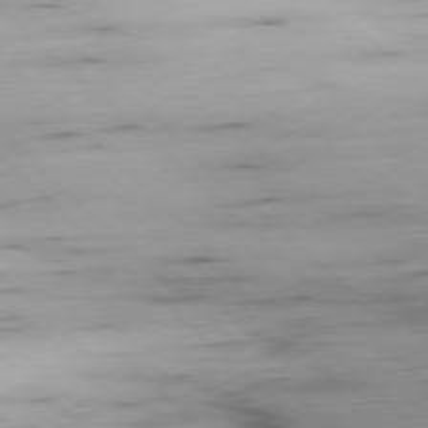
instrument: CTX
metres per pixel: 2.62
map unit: Ap
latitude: -77.7100
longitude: -90.7435
